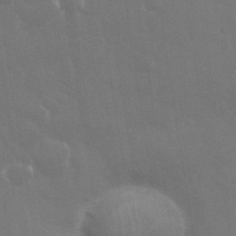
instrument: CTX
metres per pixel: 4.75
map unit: eHh
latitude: 35.6505
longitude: -58.9325
